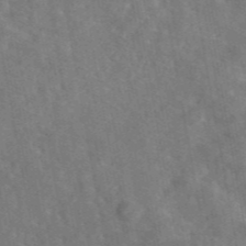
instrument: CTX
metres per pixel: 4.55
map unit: eAb
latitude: 45.1781
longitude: 116.5573
